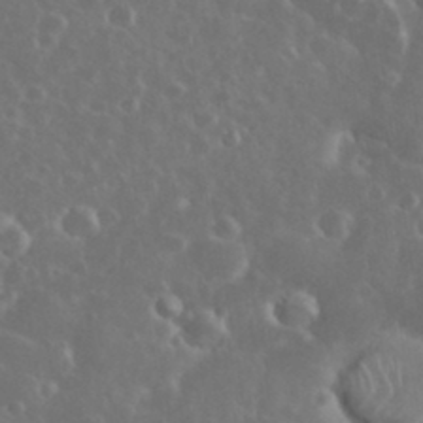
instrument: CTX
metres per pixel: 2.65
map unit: eHh
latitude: 34.3467
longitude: -61.1970
